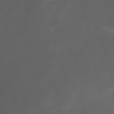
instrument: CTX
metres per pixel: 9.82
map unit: Aa
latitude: -7.8611
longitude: -77.4804
